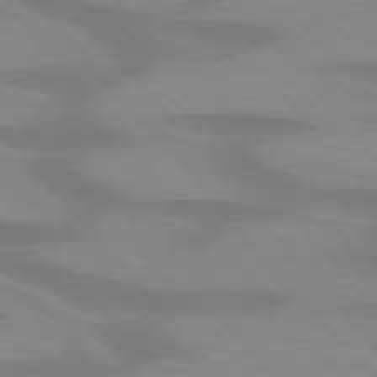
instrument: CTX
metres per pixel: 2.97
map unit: lApd
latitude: 74.3467
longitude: -60.6868
